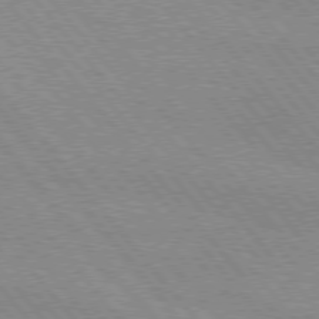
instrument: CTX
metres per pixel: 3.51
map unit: lApd
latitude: 76.1766
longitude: -85.5749
